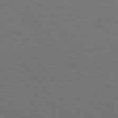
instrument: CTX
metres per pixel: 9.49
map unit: Hpe
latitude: 75.1214
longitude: -131.3482
